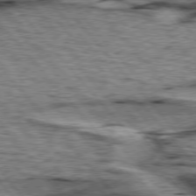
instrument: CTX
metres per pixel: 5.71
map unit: lApd
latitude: 76.6490
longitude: -71.3859
